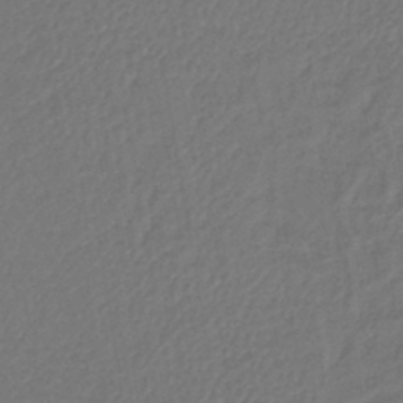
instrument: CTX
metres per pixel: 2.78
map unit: lHb
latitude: -43.1809
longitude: 64.5763
